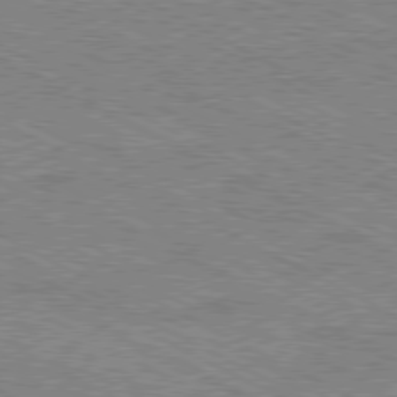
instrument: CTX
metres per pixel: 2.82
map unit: Hpe
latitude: -80.9920
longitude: 21.0675
